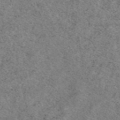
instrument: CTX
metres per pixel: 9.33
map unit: eAb
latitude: 50.0255
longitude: 108.4629
